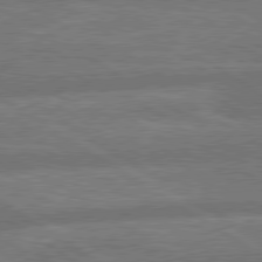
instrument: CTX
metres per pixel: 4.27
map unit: lApd
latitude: 79.6127
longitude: -165.5371
